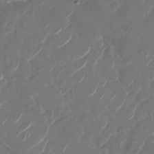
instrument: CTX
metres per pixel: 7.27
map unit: Nhu
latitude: -28.8786
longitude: -71.1970
